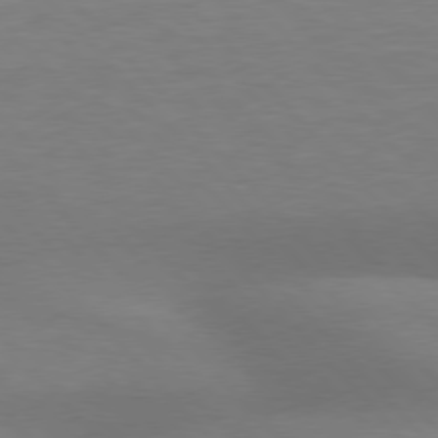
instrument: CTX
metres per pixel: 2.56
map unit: lApd
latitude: 76.8569
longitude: -58.9703
